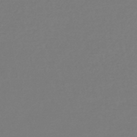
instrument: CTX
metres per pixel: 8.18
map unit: lHb
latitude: -45.8233
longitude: 76.1606
